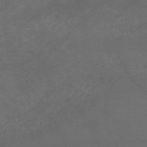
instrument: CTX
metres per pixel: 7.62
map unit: HNb
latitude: -49.5966
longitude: -45.7449
